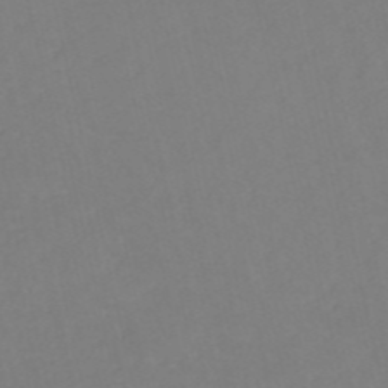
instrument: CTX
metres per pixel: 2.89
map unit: eHh
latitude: -53.5777
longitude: -24.3845
